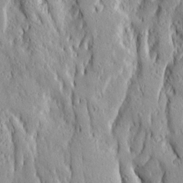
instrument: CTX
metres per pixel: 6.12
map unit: Ave
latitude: 22.7246
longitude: -134.5923
